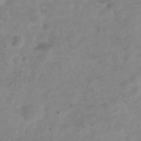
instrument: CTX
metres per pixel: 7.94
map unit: Hve
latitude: -33.6722
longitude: 89.8422
